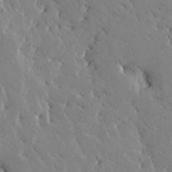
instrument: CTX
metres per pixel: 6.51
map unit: Htu
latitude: -1.7100
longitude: 175.4832
